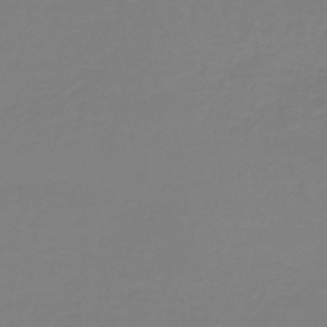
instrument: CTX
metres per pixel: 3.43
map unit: lHb
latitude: -41.1431
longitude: 60.4629
